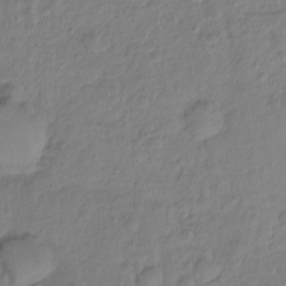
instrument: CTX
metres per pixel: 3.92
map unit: Hto
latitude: -8.1039
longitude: -44.1389
